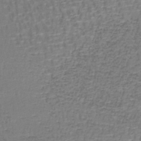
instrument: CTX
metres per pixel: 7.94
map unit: lHb
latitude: -43.1620
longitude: 58.6329
